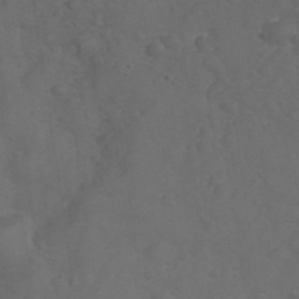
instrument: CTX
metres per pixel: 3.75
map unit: Nhu
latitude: 28.2900
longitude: -56.3278
